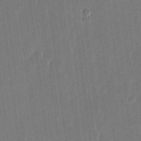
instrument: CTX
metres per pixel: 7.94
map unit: eHh
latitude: 14.8191
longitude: -69.6127
